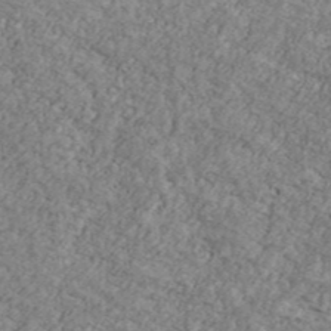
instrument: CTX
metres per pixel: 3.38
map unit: Ave
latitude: 41.4615
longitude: -110.7813
